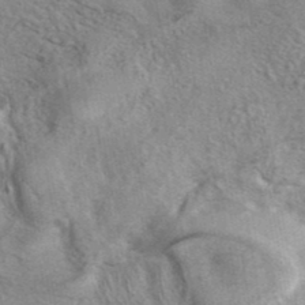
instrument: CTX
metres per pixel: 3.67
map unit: eAb
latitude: 41.1214
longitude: 103.5588
